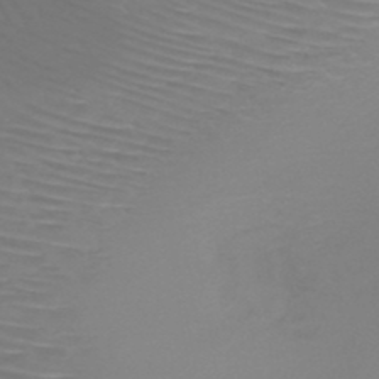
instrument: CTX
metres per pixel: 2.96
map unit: HNb
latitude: -47.1242
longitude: -42.1011
